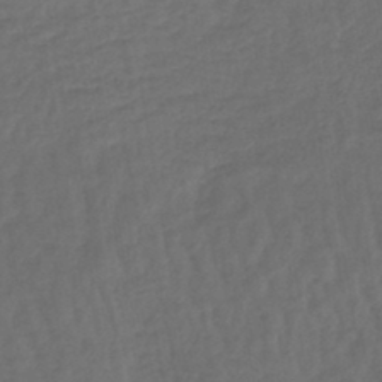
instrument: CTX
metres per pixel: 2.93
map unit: lHb
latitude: -43.6343
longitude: 64.7086
